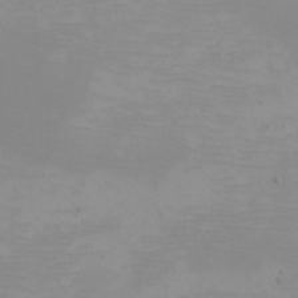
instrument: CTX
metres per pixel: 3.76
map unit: eHh
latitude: -5.0297
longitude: -83.4804
